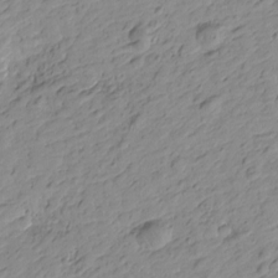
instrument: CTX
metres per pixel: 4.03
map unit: Htu
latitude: -0.6708
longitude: -175.2915
